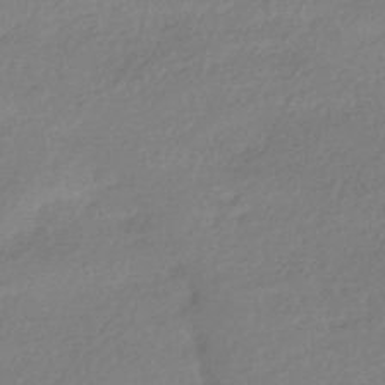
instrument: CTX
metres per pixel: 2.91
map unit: HNhu
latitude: -41.0675
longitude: 94.1794
